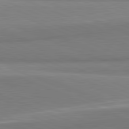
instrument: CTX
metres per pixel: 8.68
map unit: lApd
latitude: 81.8772
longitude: 160.5196
